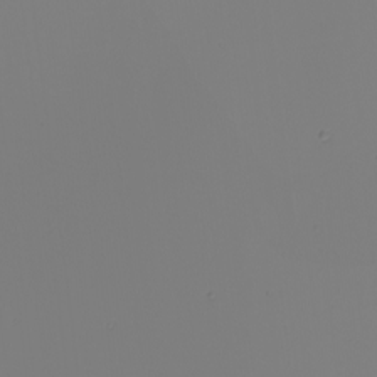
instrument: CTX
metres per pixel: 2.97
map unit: Nhu
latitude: -5.3698
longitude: -95.7828
